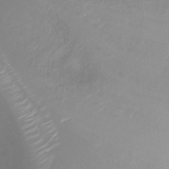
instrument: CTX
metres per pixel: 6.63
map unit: Ht
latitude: -8.1984
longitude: -27.2537
